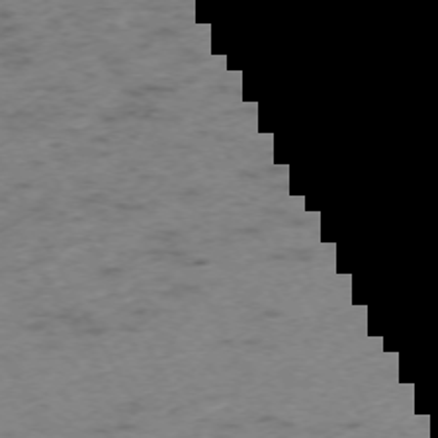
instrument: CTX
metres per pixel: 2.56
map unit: Ap
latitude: -72.6707
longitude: -70.1389
